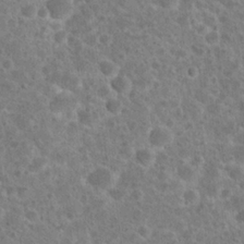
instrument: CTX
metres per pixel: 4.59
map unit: Hto
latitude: 23.7827
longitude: -49.1025
